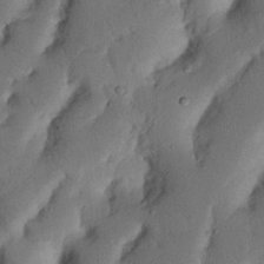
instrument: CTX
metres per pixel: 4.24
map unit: Nhu
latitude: 20.4034
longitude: -75.1592
